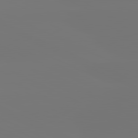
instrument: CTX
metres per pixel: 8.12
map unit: lApd
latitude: 81.4804
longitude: -148.4034
